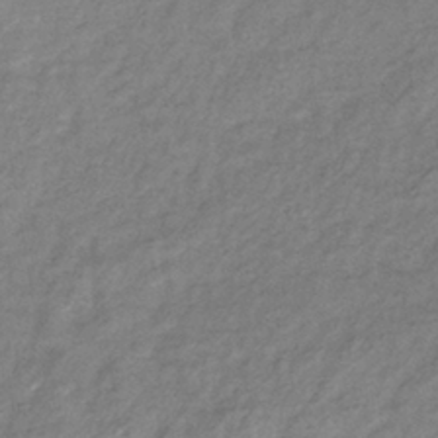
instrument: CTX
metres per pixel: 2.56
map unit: eHb
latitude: -38.2929
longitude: 78.2361
